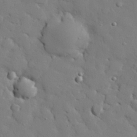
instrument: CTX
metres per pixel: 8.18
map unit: eHh
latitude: 27.7639
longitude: -78.4601
